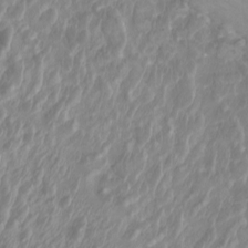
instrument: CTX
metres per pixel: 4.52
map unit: Htu
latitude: -6.5951
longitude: -74.8758
